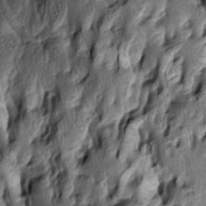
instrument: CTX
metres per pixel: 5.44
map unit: lAa
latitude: -6.9919
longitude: -124.2334
